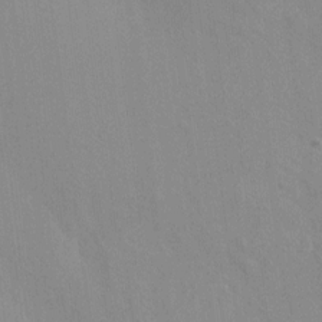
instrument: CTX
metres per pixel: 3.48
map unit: HNhu
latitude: 6.8947
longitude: -1.4426
